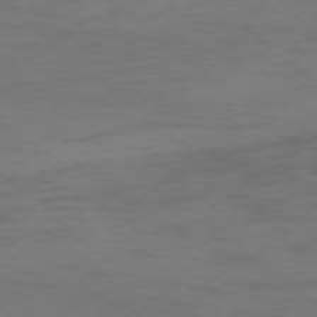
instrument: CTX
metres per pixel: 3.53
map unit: Ap
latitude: -77.0297
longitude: -76.7813
